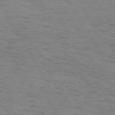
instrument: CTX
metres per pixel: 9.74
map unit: Hpe
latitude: 72.0822
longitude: -123.5182
